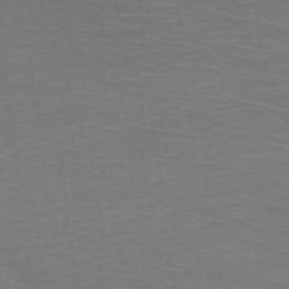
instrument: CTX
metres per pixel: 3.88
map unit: HNb
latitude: -48.9731
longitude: -45.7449
